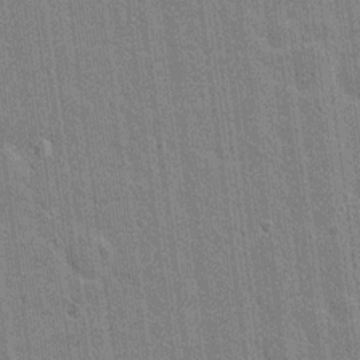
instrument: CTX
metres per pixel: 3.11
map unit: Nhu
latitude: 18.0444
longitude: -30.4601
